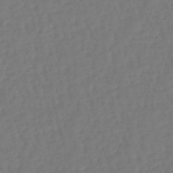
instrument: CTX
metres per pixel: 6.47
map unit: lHb
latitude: -46.8408
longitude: 61.8422
